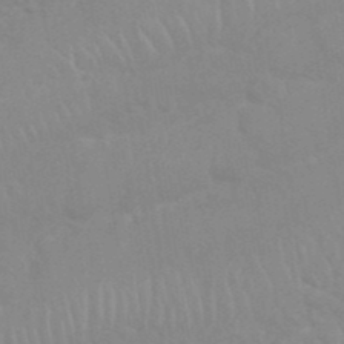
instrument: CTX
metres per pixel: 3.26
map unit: Nhu
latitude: 26.4412
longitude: -61.8772
